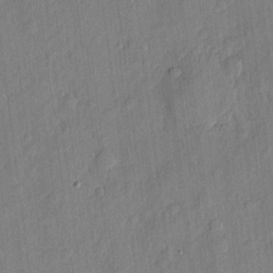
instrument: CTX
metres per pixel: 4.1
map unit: eHh
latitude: 4.6679
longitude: -73.1404
